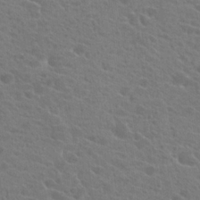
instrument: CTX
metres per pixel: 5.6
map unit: Hto
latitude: 22.4601
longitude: -39.7450
